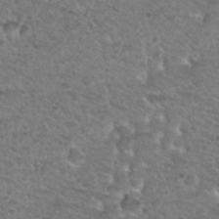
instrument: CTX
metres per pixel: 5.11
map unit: Nhu
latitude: 31.5938
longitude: -49.9717
